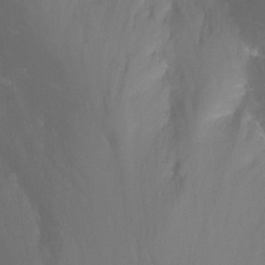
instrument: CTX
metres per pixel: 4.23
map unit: Nhu
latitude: -13.4266
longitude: -57.4237
